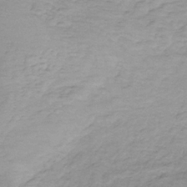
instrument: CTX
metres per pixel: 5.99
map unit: HNb
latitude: -33.4077
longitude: 60.7463
